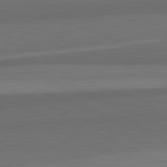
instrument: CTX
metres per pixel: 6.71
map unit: lApd
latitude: 82.1766
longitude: 156.4251
